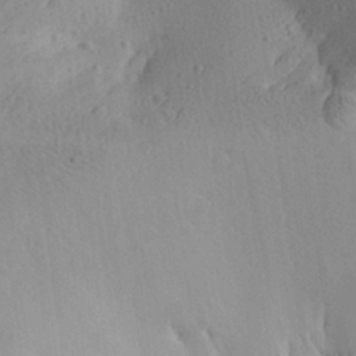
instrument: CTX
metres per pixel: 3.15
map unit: Aa
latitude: 25.7260
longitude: -144.8947
